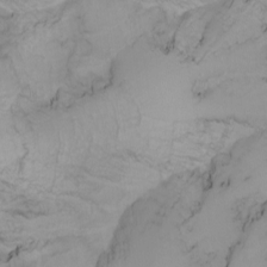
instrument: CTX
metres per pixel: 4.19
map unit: Nhu
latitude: -6.8597
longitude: -81.6883
